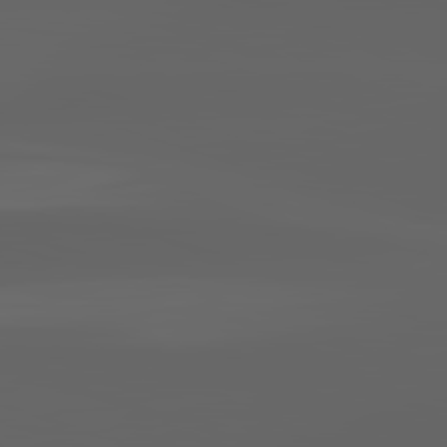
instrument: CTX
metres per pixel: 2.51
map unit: lApd
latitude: 82.8757
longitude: -136.1200
